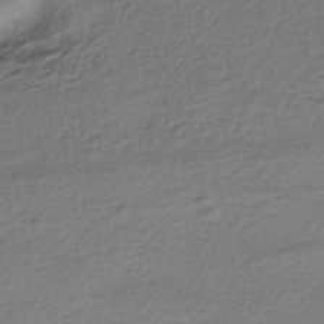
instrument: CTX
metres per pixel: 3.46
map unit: HNhu
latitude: -43.5588
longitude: 97.3699
